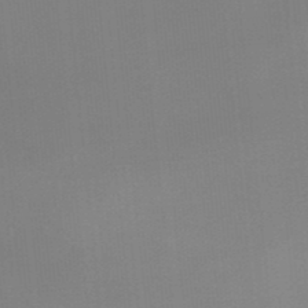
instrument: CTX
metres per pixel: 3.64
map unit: eHb
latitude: -34.8786
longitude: 79.8800
